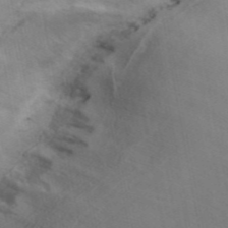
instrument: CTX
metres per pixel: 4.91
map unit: ANa
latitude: 46.6113
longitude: 27.2753
